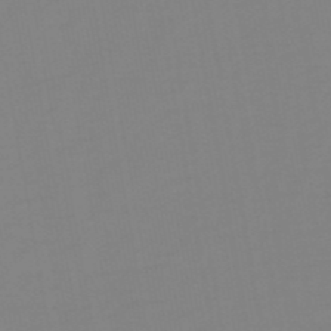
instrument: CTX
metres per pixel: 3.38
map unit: eHb
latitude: -49.9178
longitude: 73.8800
